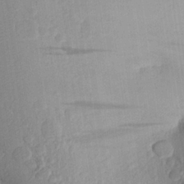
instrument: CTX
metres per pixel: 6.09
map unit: Aa
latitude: 22.9514
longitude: -147.2726
